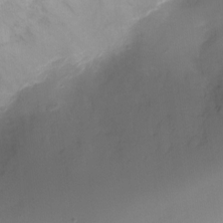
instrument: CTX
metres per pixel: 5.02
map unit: Nhu
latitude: -17.4455
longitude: -45.4426
